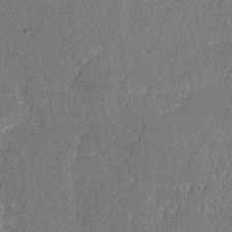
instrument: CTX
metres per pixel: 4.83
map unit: lAvf
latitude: -8.3117
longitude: -112.7624
